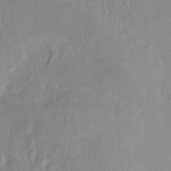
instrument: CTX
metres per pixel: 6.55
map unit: HNhu
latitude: 8.2145
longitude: -2.1200
